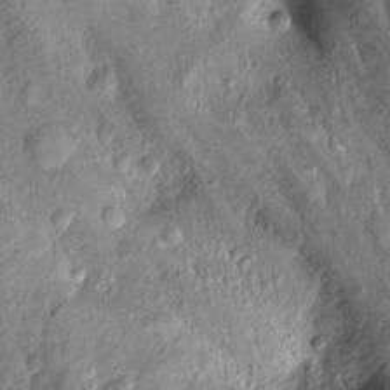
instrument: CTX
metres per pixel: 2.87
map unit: Aa
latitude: 15.6883
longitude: -146.1200
